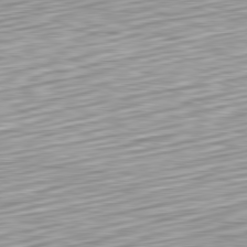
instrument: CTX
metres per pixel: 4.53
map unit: Hpe
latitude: -82.4629
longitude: 16.0472
